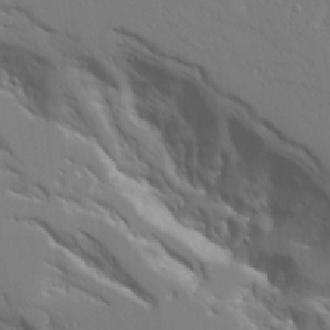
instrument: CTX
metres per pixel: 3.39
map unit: Aa
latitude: 20.8380
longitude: -124.4223
